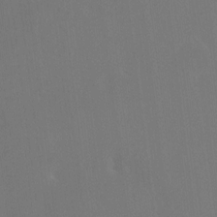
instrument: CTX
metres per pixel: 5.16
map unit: HNhu
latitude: 7.0836
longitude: 4.1605
